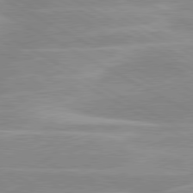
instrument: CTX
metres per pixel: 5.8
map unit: lApd
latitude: 80.3656
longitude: -124.3656
